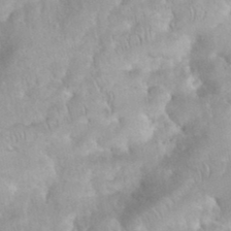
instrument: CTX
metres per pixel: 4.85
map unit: eHh
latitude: 35.1592
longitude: -62.8380
